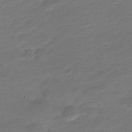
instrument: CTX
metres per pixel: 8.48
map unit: Nve
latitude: -21.5966
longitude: 105.3887
